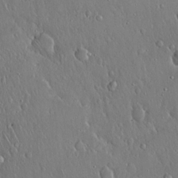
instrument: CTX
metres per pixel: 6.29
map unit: Hto
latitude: 17.7450
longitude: -58.4223
